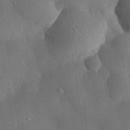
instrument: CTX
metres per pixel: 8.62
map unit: eHh
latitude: 30.0633
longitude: -80.3845
